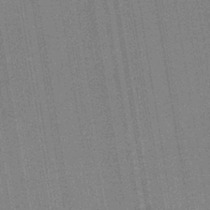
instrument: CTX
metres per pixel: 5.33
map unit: HNb
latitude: -44.3495
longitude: -40.6490
